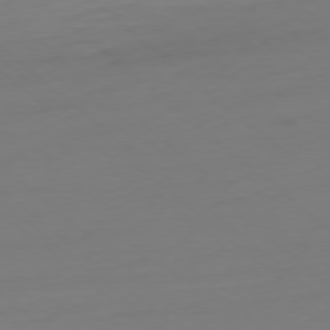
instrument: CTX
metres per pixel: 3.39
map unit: Ap
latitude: -78.3306
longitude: -77.1970
